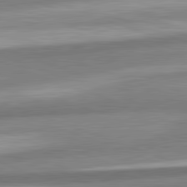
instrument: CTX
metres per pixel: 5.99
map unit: lApd
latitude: 82.2333
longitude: 179.3698
